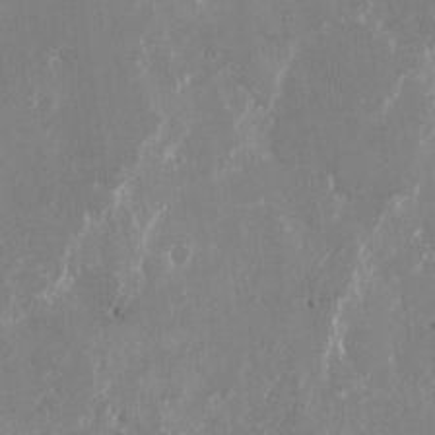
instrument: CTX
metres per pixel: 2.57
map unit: Nhu
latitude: -22.3495
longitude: -72.7247
